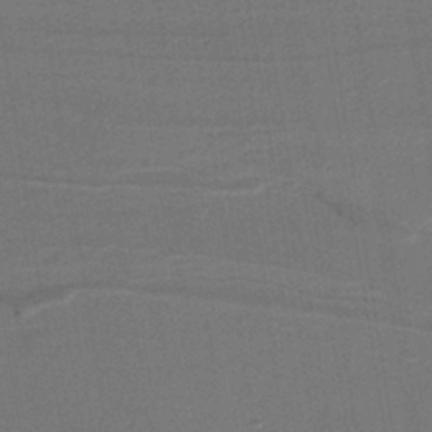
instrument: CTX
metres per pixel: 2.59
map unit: lHb
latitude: -39.0676
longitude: 55.1053
